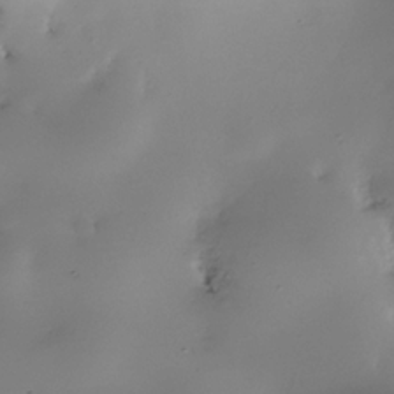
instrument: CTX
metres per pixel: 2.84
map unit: Nhe
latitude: -35.2754
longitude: -117.5371
